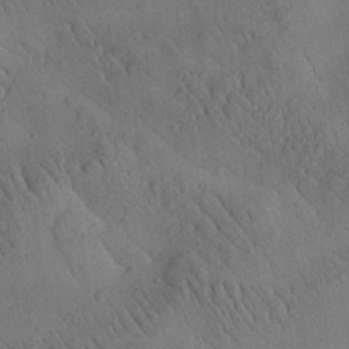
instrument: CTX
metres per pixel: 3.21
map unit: Aa
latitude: 25.4048
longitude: -143.2159
